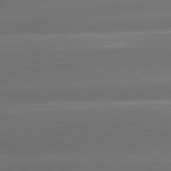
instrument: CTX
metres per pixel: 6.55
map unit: lApd
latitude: 80.9703
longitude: -146.8380
